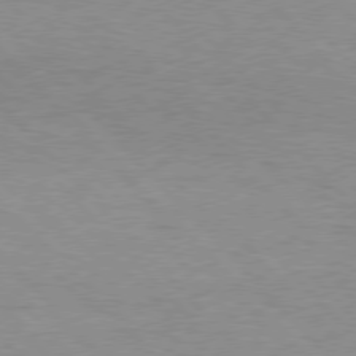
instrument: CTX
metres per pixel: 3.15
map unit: Hpe
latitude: 76.7246
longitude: -152.4412
